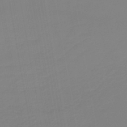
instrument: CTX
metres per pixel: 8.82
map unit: lHb
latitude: -44.1417
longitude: 60.7085
